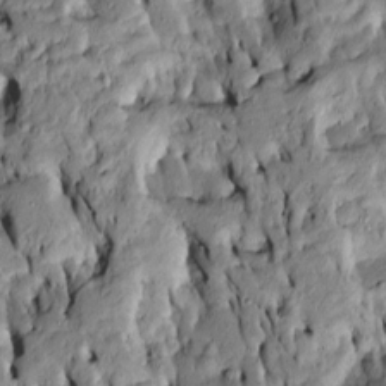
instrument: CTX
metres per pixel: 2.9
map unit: Htu
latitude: -7.0297
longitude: 144.5574
